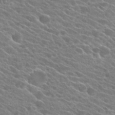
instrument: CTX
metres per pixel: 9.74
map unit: Hto
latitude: 25.0269
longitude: -41.4237
